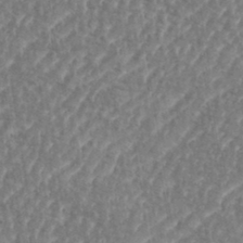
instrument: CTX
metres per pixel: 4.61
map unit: eHh
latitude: 35.2914
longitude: -134.5545
